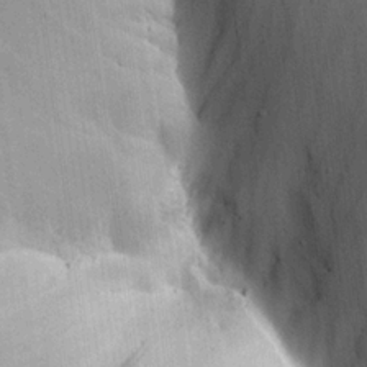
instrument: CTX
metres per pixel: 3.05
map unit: Ave
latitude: 18.4412
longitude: -140.2522
